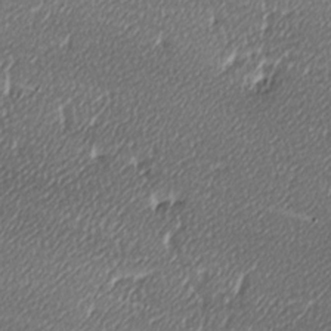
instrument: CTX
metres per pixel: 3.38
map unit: lAa
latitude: -10.5952
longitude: -127.0270
